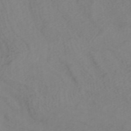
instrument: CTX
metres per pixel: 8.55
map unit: ANa
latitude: 37.4805
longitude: 23.9556
